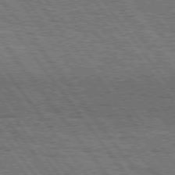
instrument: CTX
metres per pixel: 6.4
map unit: Hpe
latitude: 75.3482
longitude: -152.6491
